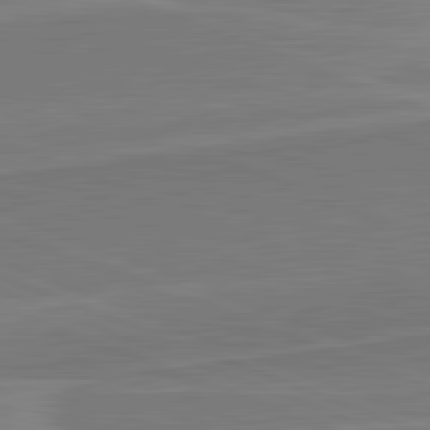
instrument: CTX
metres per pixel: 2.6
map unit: lApd
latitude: 82.1199
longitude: 140.7463
